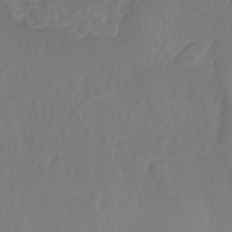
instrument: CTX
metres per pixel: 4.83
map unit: Ht
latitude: -14.1417
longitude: -57.7638
